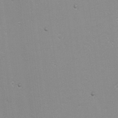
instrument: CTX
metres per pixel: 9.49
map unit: Nhu
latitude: -6.8786
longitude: -80.2711
